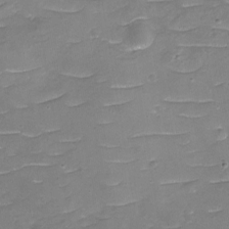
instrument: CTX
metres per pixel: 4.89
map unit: eHh
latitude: -3.6532
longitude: -76.0822
